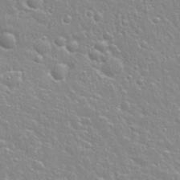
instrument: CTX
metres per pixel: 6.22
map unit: Nhu
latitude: 26.2334
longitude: -51.6882
